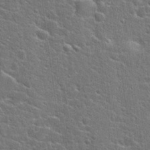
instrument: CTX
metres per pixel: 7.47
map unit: Hto
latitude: 22.8191
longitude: -44.4979
